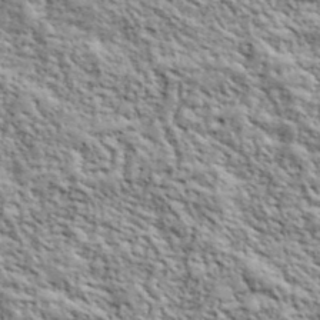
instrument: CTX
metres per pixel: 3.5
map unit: lHvf
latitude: 40.1388
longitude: -89.0459
